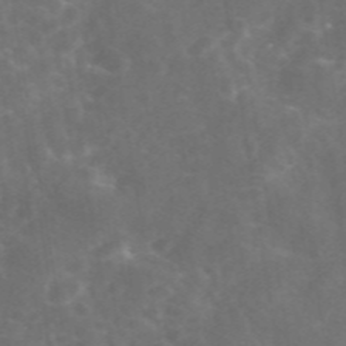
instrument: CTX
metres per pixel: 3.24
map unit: eAb
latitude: 46.6302
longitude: 126.3873
